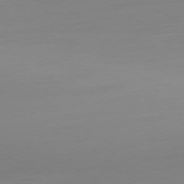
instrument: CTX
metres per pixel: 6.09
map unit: Ap
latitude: -78.4062
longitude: -66.4412
